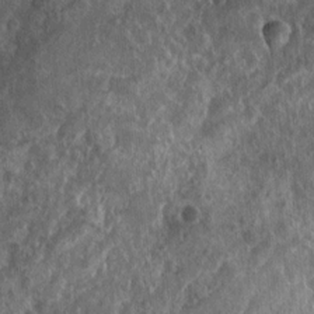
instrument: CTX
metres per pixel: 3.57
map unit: Nhu
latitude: 7.5749
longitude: -20.1578
